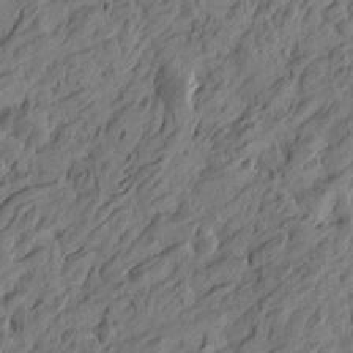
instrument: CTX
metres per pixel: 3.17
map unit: Htu
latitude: -5.1431
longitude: -179.0270
